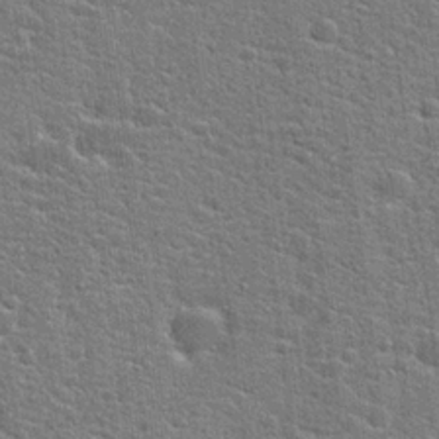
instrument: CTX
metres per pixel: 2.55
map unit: Hto
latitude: 21.7639
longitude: -43.9906
